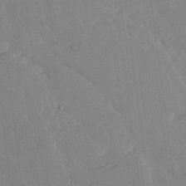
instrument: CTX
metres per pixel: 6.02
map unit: lHvf
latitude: 17.9339
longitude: -112.5546
